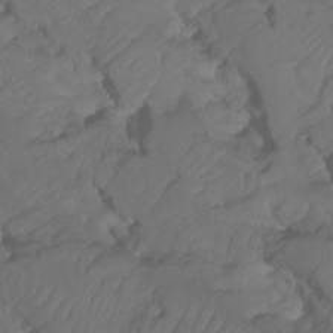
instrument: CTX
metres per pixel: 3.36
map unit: HNhu
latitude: -23.9745
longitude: 50.3117
